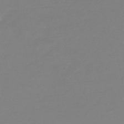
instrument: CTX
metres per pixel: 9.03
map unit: HNhu
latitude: -48.8975
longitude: 99.4643
